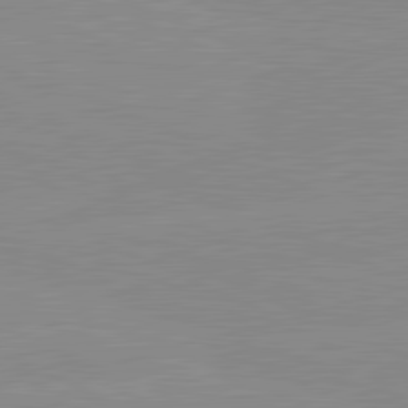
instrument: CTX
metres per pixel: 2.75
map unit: lApd
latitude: 81.4615
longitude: -156.5923
